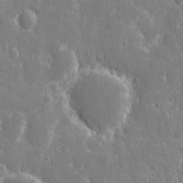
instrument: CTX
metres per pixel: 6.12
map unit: eHh
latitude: 8.9892
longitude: -70.1956
